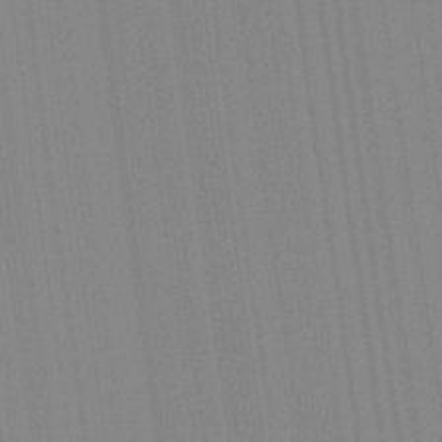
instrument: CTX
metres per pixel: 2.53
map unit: Aa
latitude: 28.3467
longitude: -147.4427
